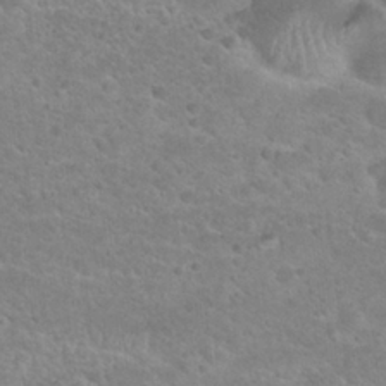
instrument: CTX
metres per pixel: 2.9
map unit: Hto
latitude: 24.4034
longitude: -49.8583
